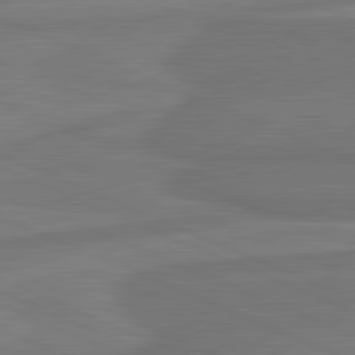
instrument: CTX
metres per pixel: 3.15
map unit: lApd
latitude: 81.9339
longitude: 169.2376
